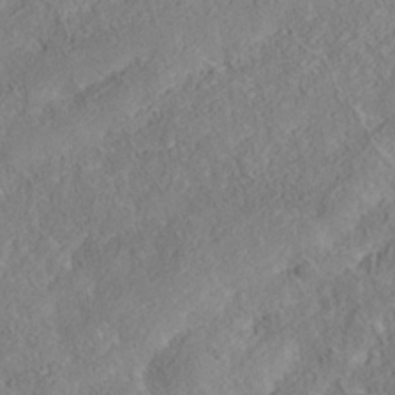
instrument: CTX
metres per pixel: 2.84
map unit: Nhe
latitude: -37.6910
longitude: 138.8786
